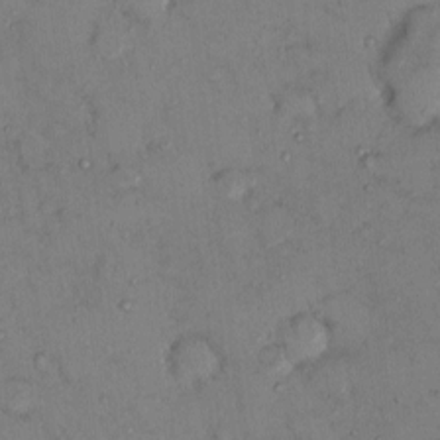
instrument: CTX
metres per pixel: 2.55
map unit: eHh
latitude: 0.0822
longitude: 16.8597
